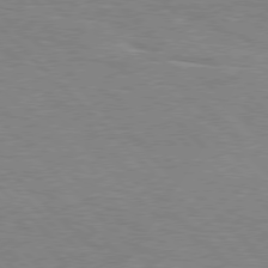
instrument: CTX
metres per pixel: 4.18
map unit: Hpe
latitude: 77.1403
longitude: -153.0837
